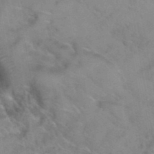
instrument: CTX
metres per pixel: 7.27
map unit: Hto
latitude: 39.7638
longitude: -42.9325
